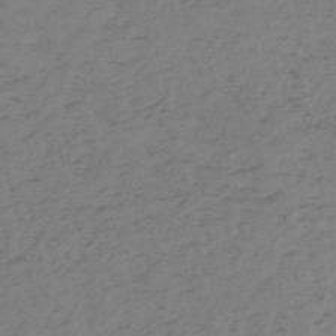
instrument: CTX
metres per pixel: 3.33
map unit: HNb
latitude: -55.0864
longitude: -43.7828
